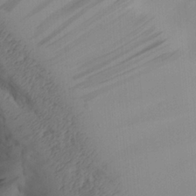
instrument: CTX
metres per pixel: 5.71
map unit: Aa
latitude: 26.8191
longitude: -131.7072
